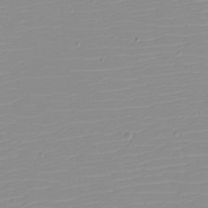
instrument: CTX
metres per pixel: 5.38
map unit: eHh
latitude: -5.6344
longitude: -84.8947
